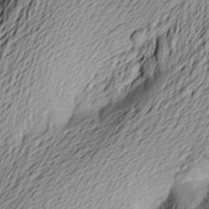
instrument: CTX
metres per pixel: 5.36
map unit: Aa
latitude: 23.1214
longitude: -149.4804
